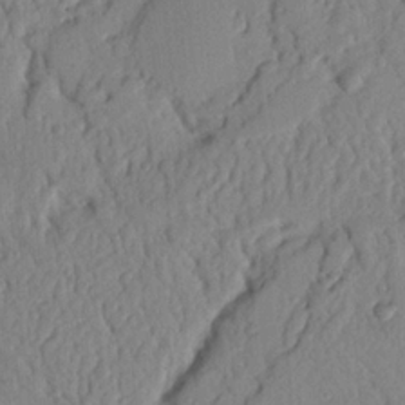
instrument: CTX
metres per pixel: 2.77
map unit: Nhu
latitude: 20.6491
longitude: -76.9324
